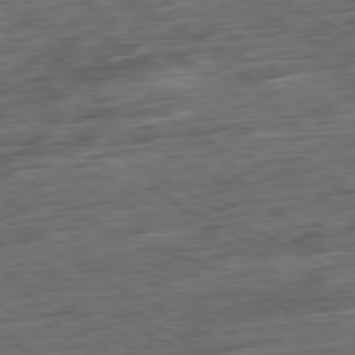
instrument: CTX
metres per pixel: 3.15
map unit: Ap
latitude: -80.4251
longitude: -73.7072
